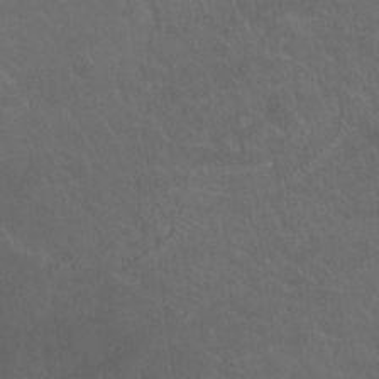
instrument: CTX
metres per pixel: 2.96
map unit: Hto
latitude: -10.4251
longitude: -38.3278
